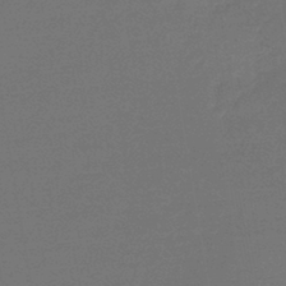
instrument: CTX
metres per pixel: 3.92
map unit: lHb
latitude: -43.8989
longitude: 60.5763
